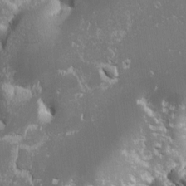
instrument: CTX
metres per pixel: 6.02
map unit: Ave
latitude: -10.7463
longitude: -117.4993
